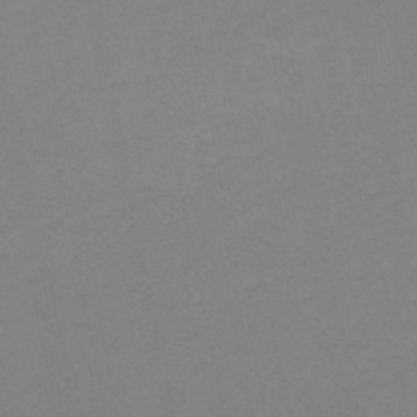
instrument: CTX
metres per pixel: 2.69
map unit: HNb
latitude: -51.0108
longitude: -52.4412
